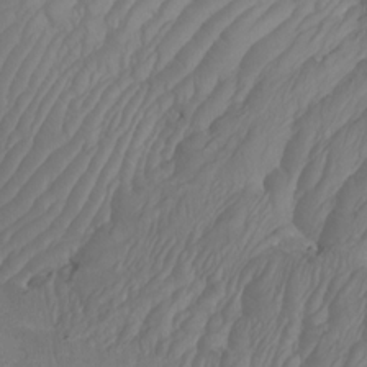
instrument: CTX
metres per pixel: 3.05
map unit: Htu
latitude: -7.2376
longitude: -69.1214
